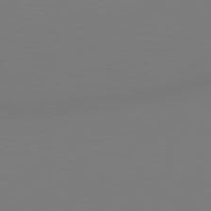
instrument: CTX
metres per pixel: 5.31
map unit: Hpe
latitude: 78.8569
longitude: -128.4979
